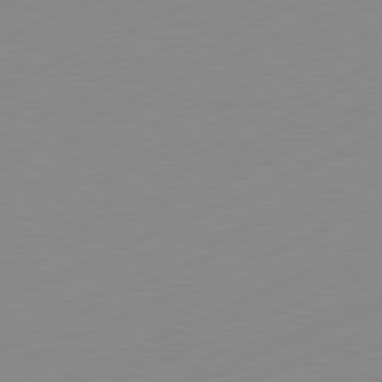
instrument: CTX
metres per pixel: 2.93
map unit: Hpe
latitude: -82.4251
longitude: 12.2362
